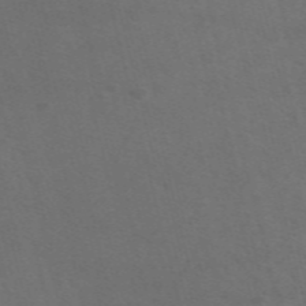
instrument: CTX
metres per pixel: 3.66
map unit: ANa
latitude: 51.0836
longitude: -71.2348
